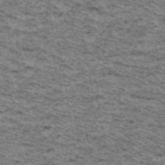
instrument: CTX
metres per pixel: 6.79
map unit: Hto
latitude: 37.3671
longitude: -46.7247
